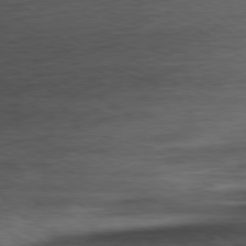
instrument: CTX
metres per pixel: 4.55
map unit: Ap
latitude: -80.6330
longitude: -69.6883
